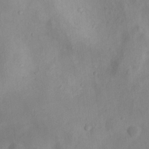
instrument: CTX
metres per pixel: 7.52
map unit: Nhu
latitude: 10.7813
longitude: -27.5938
